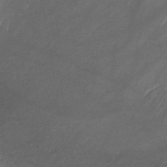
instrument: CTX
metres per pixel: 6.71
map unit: lHb
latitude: -40.3684
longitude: 75.0865
